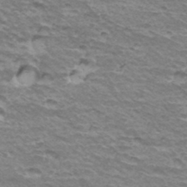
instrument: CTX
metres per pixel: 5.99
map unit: Hto
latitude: 35.6505
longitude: -42.8002
